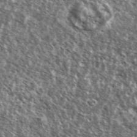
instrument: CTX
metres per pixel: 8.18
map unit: Ave
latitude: 37.2726
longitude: -112.2522
